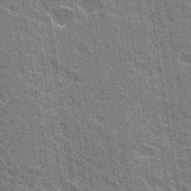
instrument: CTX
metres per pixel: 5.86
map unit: Hto
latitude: 31.3860
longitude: -43.4049
